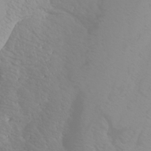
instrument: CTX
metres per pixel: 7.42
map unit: Htu
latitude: -6.2550
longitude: -71.9906
